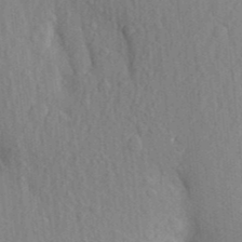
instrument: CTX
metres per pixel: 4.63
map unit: Aa
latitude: 25.7449
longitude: -149.7828
